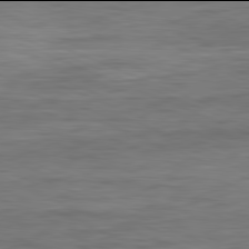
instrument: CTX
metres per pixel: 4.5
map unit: Ap
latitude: -82.0094
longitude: -74.3467
